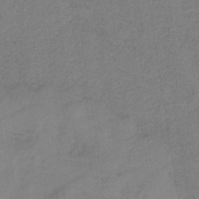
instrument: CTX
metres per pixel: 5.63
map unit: HNb
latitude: -34.7841
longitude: 54.7085
